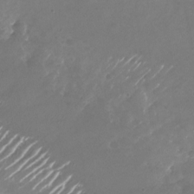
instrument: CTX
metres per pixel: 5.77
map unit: Nhu
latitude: -26.5384
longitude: -72.8569
